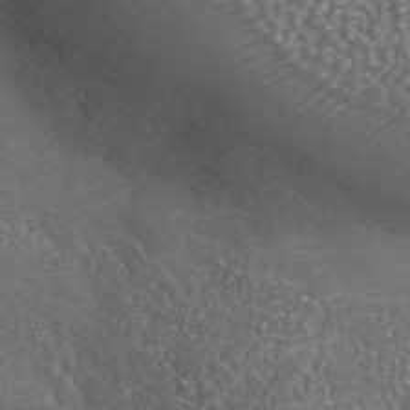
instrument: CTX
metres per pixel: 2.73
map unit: Nhu
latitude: -37.6910
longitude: -80.2333
